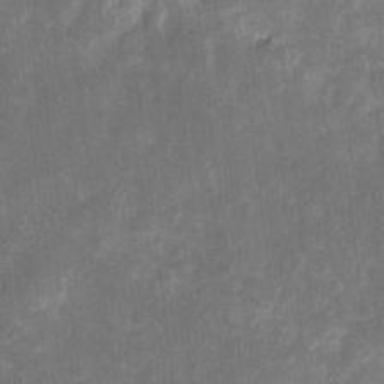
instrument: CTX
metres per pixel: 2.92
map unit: eHh
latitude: 8.5546
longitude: -71.8583
